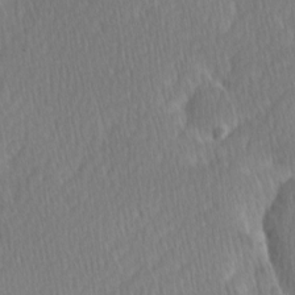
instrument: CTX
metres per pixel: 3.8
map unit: Ave
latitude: -0.6708
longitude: -114.3278
